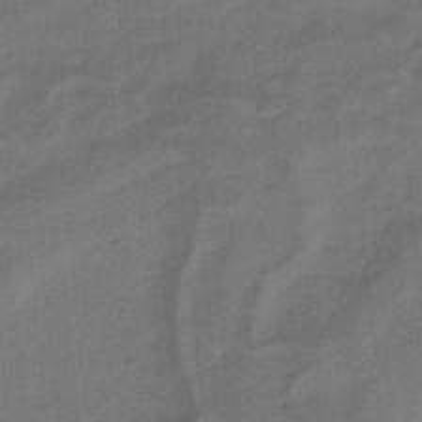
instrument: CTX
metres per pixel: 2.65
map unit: HNhu
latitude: -41.5588
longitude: 90.8030
